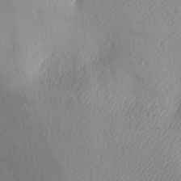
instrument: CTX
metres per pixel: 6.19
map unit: lAa
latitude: -5.3887
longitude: -121.4994
